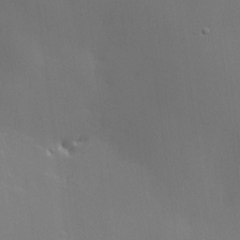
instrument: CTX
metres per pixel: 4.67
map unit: lHvf
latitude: 22.4223
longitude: 145.8989
